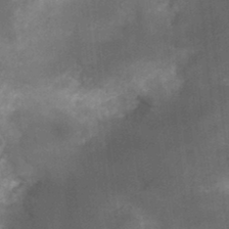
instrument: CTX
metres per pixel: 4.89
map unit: Nhu
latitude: 3.9339
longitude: -18.2711
